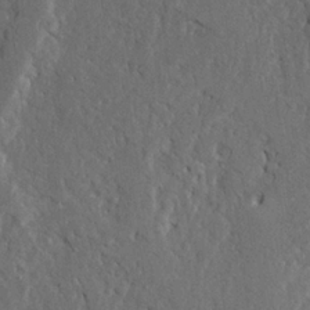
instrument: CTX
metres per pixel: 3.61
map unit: Ave
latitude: 23.2915
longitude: -130.6491
